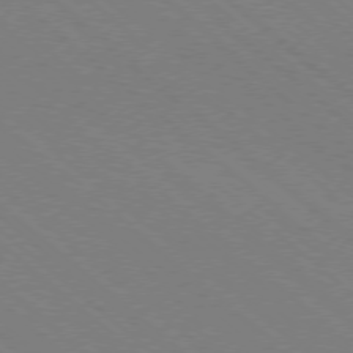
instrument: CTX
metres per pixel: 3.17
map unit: Ap
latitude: -78.4062
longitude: -65.3860
